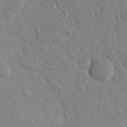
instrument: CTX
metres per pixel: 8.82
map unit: eHh
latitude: 26.1011
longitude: -77.9717
